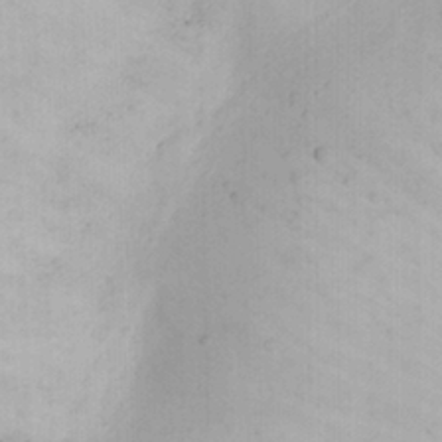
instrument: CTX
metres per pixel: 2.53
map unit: eHh
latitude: 21.7261
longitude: -70.3278
